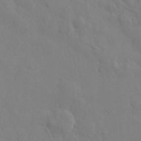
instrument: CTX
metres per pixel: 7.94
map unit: eHh
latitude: -0.3873
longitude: 14.8975
